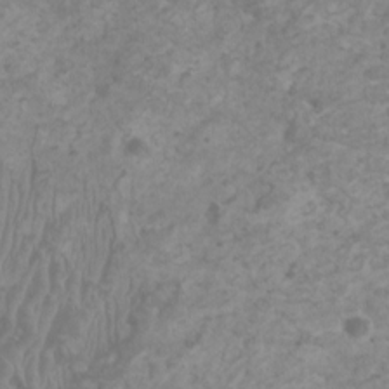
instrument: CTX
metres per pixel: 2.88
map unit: HNhu
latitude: 2.0822
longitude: -1.8205
